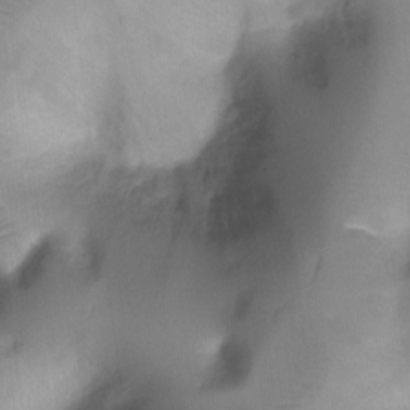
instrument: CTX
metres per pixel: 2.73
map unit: Ht
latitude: -4.5384
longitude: -28.3278
